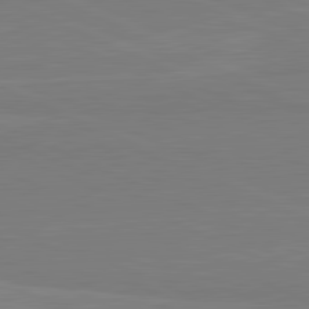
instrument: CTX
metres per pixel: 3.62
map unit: lApd
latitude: 81.9528
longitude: 167.1053
